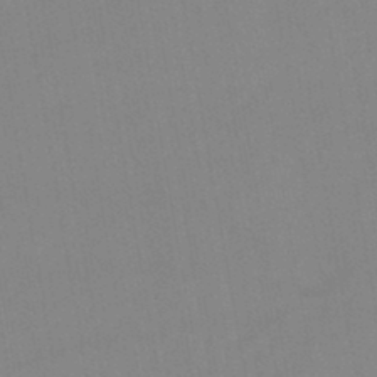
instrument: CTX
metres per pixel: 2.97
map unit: lHb
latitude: -44.0283
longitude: 77.0864
